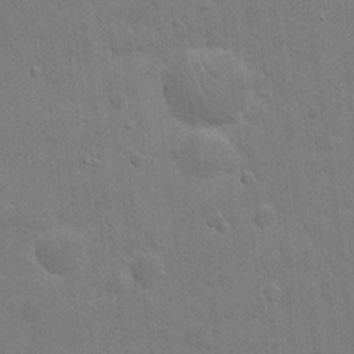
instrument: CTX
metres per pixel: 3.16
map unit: eHh
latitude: 21.8773
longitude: -62.7058
